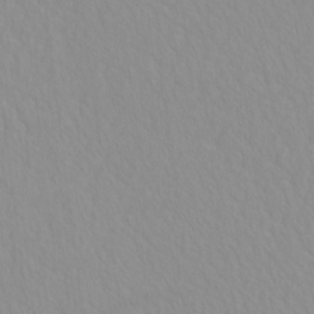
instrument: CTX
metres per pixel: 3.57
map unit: HNhu
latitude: -4.8597
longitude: 14.5385
